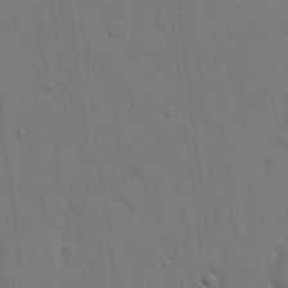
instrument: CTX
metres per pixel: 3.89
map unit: eHh
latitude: 6.6490
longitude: -67.3292
